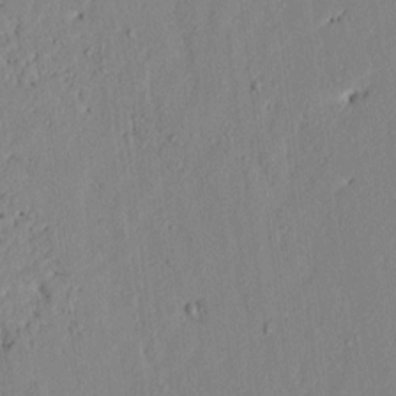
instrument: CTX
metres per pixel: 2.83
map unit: lAvf
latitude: 7.0836
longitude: 168.2172
